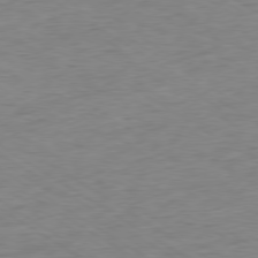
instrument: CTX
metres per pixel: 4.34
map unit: Hpe
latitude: -79.4643
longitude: 11.0864
